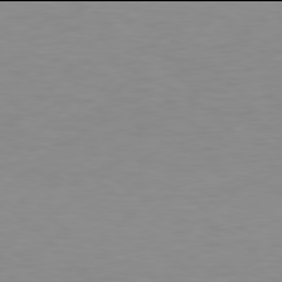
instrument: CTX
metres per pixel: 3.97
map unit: Hpe
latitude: 77.9906
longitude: -122.1011
